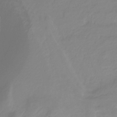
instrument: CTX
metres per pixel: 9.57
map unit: HNhu
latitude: -29.0675
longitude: 67.7100
